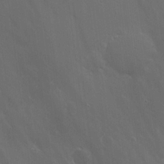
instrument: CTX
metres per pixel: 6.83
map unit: lHvf
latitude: 18.2522
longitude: -117.8206
